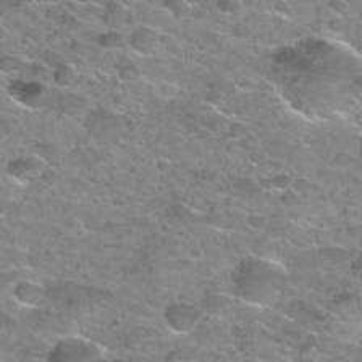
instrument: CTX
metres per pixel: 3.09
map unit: Nhu
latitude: 31.5749
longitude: -53.3860
